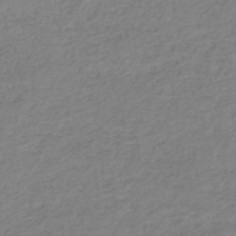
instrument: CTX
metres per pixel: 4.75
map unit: HNhu
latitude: -46.5384
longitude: 29.9745
